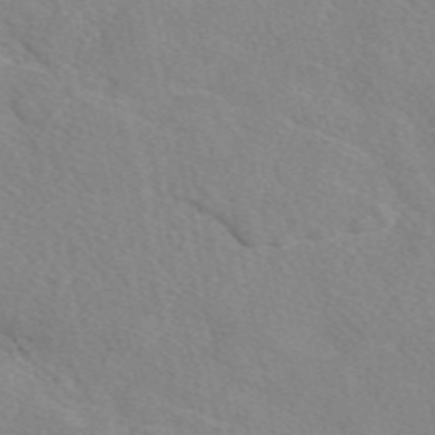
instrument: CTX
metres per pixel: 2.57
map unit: eAb
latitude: 49.4993
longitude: 117.7666
